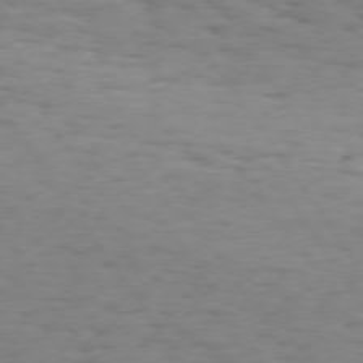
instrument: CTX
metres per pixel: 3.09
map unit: Hpe
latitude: 73.4616
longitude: -132.6113
